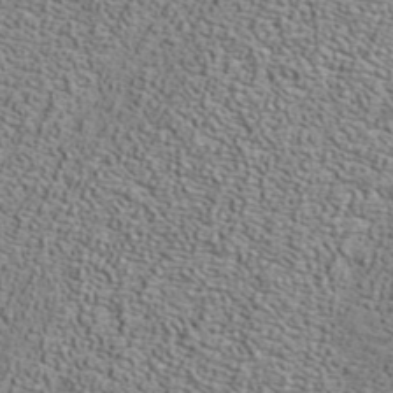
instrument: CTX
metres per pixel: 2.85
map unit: ANa
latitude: 40.2333
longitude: 20.3495
